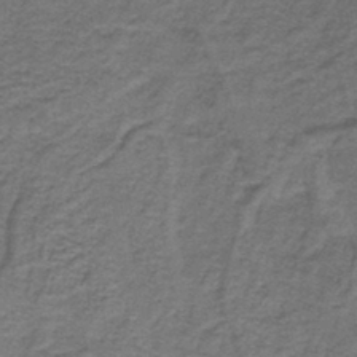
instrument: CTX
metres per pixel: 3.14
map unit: lHb
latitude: -40.8030
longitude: 62.5573
